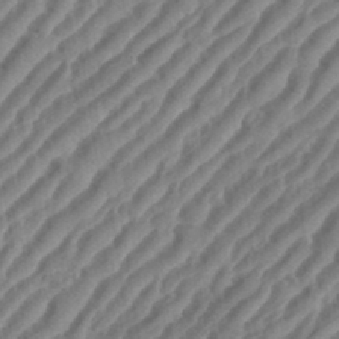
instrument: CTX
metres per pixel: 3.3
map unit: eHh
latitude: 36.2334
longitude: -134.4979
